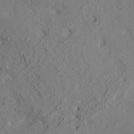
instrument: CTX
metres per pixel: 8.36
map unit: HNhu
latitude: 11.1781
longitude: 23.5588
